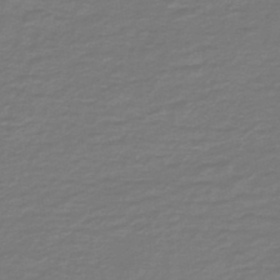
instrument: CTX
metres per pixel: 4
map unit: HNb
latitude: -47.4832
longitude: 52.3117
